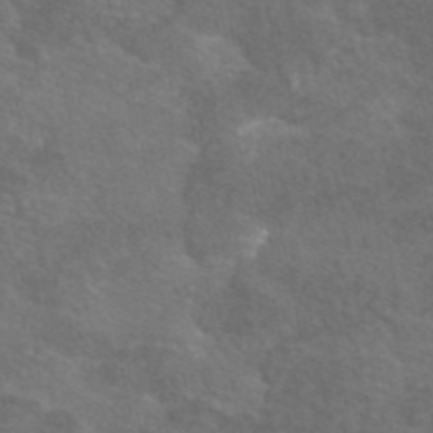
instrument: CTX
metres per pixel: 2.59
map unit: eAb
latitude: 46.6869
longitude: 105.7855
